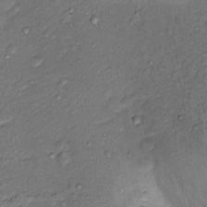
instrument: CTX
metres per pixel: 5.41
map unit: Nhu
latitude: 12.3845
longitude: -28.7246
